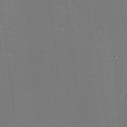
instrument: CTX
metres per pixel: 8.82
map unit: eHh
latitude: -4.1983
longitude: -82.5923
